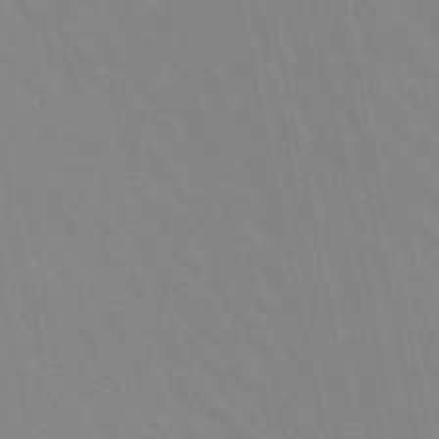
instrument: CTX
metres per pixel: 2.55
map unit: lHb
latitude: -48.3118
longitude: 75.3132
